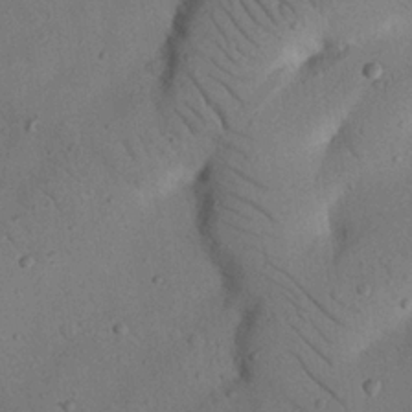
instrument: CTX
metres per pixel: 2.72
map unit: Nhu
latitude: 23.2159
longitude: -74.7246
